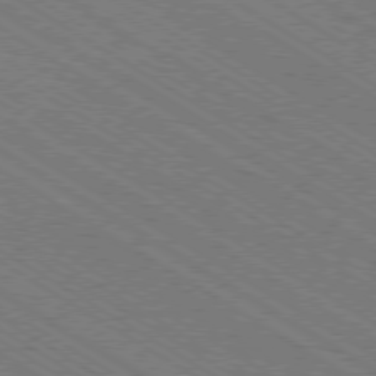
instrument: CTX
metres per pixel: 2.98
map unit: Ap
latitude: -79.6155
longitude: -79.2159
